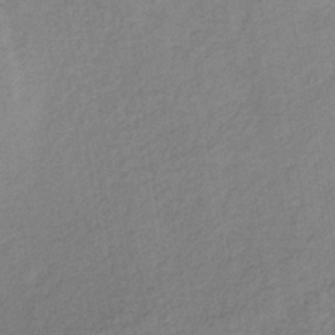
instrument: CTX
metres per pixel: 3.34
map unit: lHb
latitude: -36.5007
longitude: 71.1809
